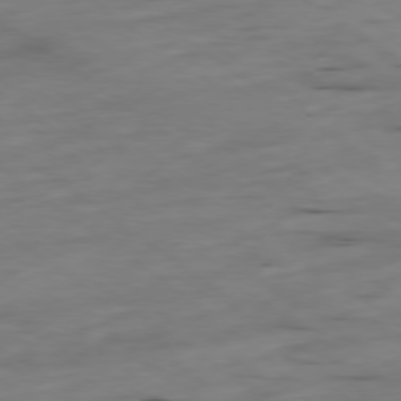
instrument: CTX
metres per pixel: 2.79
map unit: Ap
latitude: -79.4454
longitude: -58.8947
